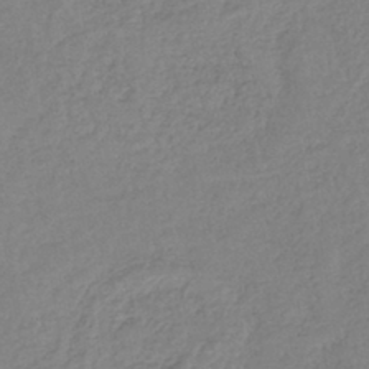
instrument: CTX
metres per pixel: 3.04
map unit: lHb
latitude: -41.0486
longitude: 61.8233
